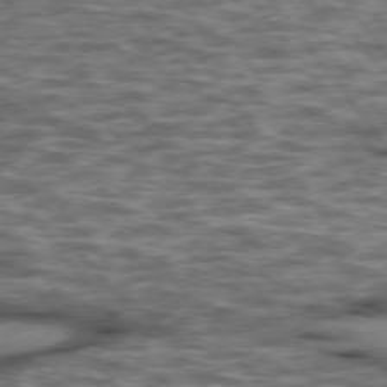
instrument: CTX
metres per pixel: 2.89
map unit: lApd
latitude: 75.8205
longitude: -48.2711
